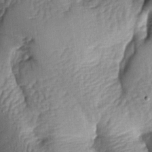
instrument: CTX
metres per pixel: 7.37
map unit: lAa
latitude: -6.4251
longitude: -126.7246
